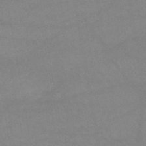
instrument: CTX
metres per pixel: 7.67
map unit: lHb
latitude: -43.8989
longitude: 67.3510
